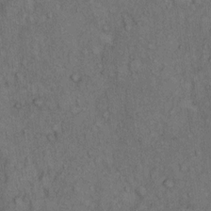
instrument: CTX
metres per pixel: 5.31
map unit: Hto
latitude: 11.1970
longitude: -59.5182
